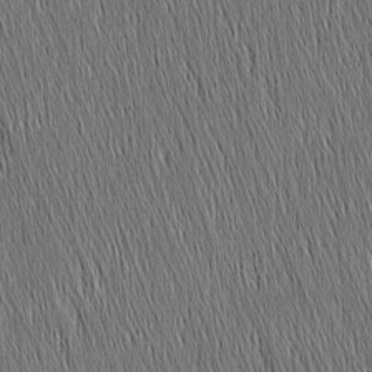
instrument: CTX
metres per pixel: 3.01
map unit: Nhu
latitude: -4.4629
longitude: -151.5182
